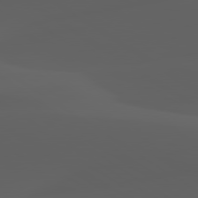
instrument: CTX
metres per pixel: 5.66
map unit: lApd
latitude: 80.0822
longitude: -92.0255
